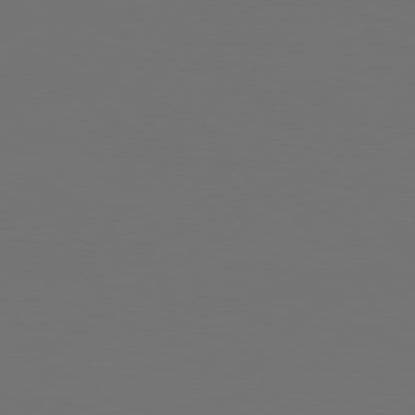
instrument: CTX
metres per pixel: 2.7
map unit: Hpe
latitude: 77.7260
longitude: -122.8569
